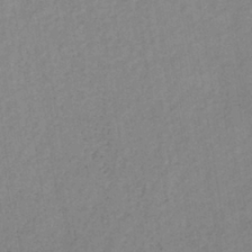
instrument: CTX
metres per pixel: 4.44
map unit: lHb
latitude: -36.7274
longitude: 71.1620
